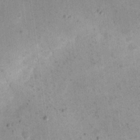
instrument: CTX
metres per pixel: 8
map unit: eHh
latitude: 21.7828
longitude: -66.6301
